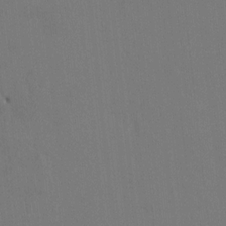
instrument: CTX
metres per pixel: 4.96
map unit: HNhu
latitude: 7.1592
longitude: 3.8233
